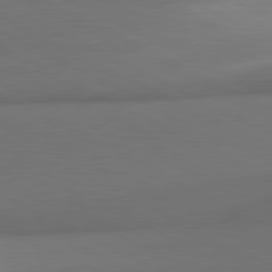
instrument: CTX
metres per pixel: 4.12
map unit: lApd
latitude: 81.4048
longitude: 154.8030
